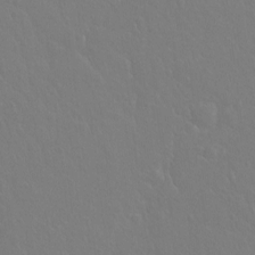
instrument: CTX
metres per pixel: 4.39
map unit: Hto
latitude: -3.6532
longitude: -35.4426
